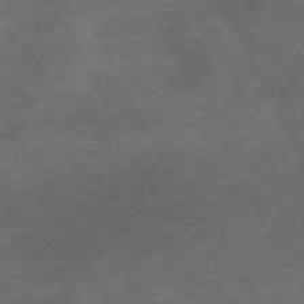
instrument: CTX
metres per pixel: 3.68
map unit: Hpe
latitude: -71.9178
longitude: 8.2361
